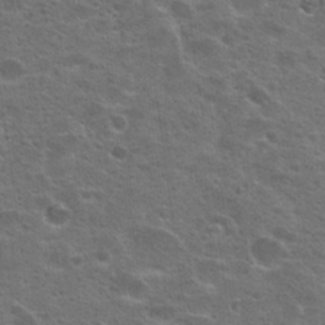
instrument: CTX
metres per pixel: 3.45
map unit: Hto
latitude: 23.8772
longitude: -46.9703
